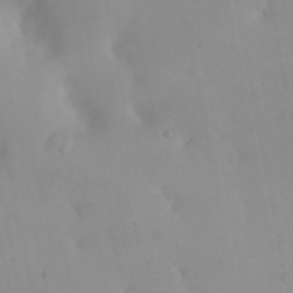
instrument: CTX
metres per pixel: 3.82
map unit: eHh
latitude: 24.5923
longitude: -66.4412
